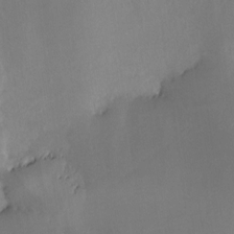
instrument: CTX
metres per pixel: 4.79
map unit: Nve
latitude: -25.1620
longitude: -109.3859
